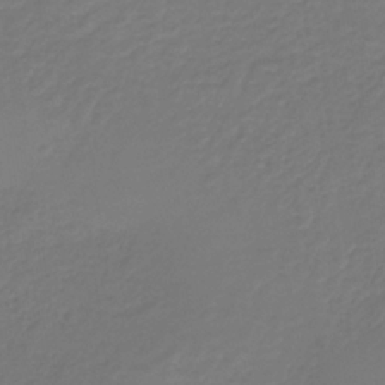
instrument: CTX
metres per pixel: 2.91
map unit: HNb
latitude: -34.1039
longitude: 61.1809
